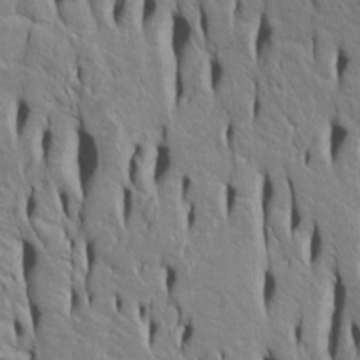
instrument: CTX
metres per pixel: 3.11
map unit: Htu
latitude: -4.8597
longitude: 151.7288
